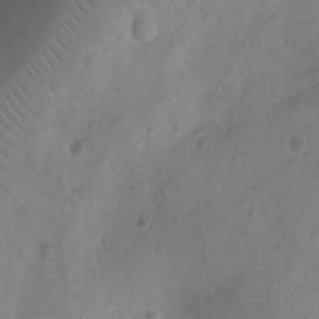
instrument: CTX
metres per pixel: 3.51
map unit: Ht
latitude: -10.1228
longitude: -22.5924
